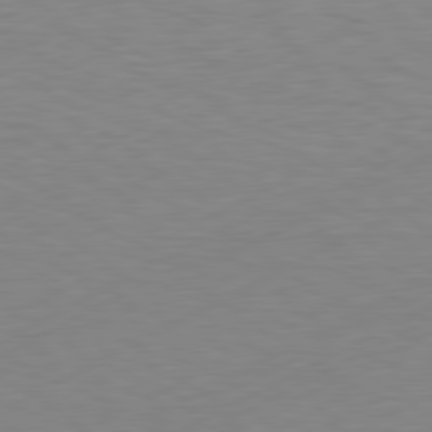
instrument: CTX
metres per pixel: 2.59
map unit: Hpe
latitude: -81.6155
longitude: 13.2565
